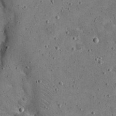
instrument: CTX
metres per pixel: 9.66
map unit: eHh
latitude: 21.4805
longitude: -65.4426
